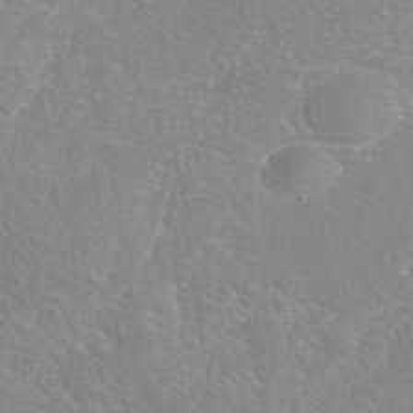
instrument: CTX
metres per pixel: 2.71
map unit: Nhe
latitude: -42.1983
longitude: -110.8380
